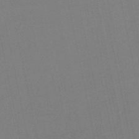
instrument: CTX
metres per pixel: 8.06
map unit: eHb
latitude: -50.1417
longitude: 72.5007
